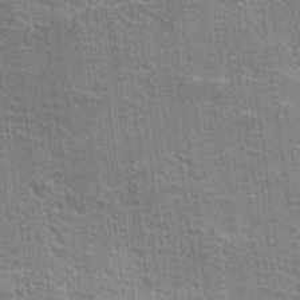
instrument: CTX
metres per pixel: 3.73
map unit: Hto
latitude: 26.1200
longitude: -43.1592
